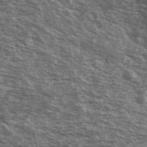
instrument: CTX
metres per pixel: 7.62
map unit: Ave
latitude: 40.5923
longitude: -109.8772
